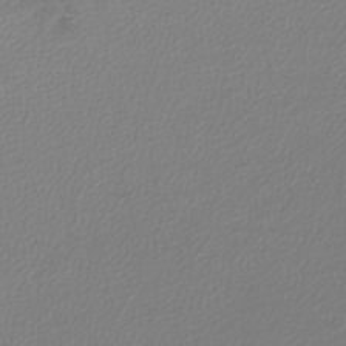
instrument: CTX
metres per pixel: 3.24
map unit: lHb
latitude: -44.3495
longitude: 72.6896
